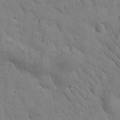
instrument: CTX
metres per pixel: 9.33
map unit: Htu
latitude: -0.6897
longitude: 175.1431
